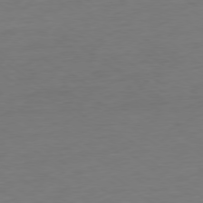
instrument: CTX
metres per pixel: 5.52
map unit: Ap
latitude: -79.1242
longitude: -68.3090
